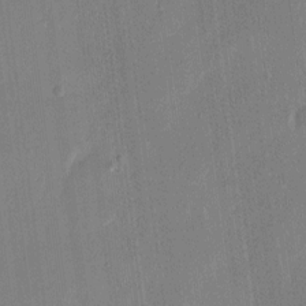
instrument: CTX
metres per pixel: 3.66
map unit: eHh
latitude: 12.1767
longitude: -70.4601
